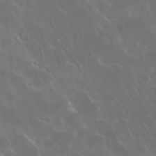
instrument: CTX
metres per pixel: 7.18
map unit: Nhu
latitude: 29.1592
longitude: -60.1389
